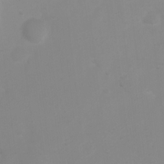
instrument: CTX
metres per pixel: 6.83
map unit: Ht
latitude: 2.6490
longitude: -22.7813
